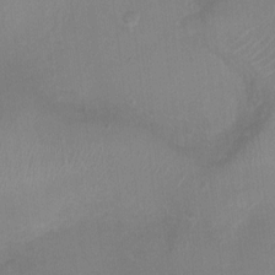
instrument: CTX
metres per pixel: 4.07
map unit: Nhu
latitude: 4.4790
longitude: -16.5546
